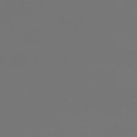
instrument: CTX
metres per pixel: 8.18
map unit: Hpe
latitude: 75.6127
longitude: -129.4237
